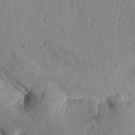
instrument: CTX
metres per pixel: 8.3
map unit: Htu
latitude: -4.3117
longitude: 172.4629
